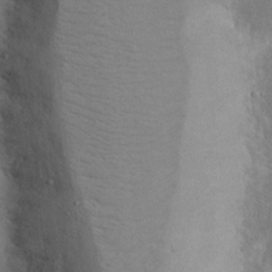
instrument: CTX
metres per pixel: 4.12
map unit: eHh
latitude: 17.5182
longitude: -72.0444
